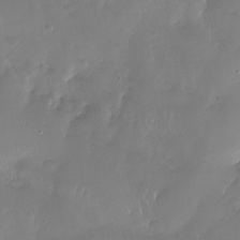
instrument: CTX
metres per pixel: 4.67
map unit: Nhu
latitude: -27.5966
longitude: -60.5357
